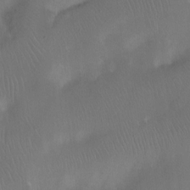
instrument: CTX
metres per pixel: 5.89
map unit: Nhu
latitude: -12.8597
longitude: -41.8016
